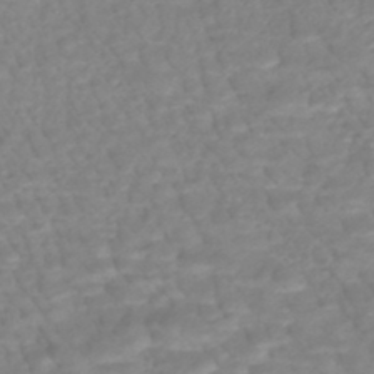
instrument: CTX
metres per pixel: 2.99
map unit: HNhu
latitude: -47.1242
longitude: 102.9920
